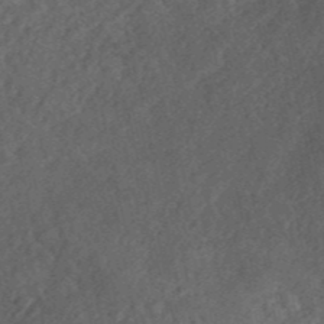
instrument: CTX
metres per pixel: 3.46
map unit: ANa
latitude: 42.2901
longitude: 51.6343
